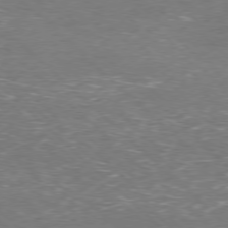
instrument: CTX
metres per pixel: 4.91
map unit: Hpe
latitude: -77.7289
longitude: 15.6533
